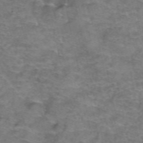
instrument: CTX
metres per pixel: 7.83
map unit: Hto
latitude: 39.0080
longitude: -41.5938
